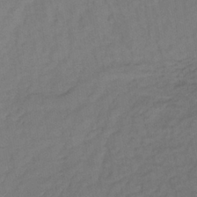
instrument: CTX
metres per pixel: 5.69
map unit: lHb
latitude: -35.5210
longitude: 65.3510
